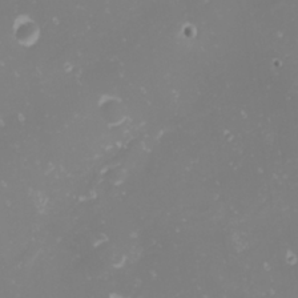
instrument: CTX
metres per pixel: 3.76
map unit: Nhu
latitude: -1.1998
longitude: -80.8380
